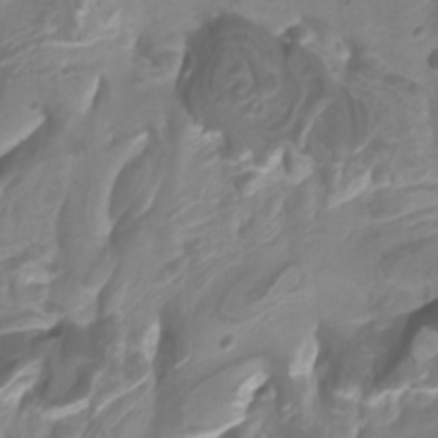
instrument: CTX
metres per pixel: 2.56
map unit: Htu
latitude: -10.9731
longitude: -74.9325
